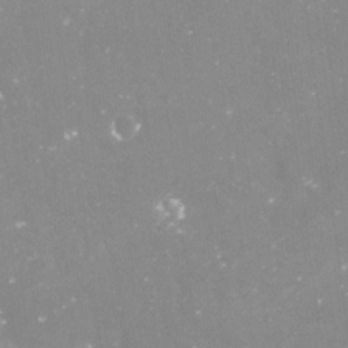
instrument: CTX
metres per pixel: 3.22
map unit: Nve
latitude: -17.8801
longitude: -59.1025
